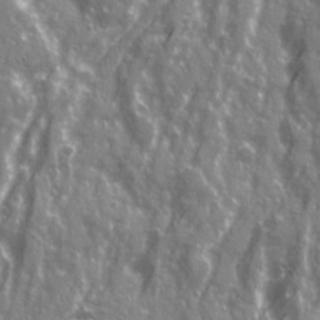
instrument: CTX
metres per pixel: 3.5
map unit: Ave
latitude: 21.2537
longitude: -133.2726
